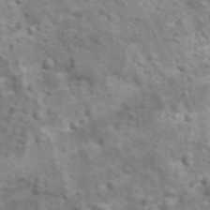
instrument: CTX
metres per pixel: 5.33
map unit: Ave
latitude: 11.8961
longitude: -104.7813
